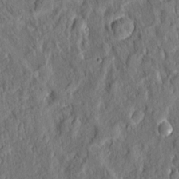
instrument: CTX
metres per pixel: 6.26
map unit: eHh
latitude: 6.2334
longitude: -76.5356
